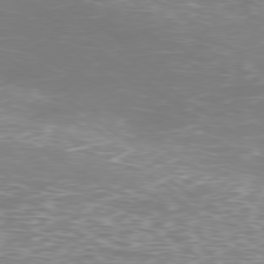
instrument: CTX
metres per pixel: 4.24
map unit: Ap
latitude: -78.8408
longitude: -61.9528
